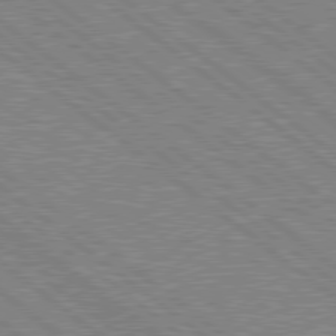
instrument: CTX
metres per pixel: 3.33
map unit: Hpe
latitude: 78.8380
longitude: -168.6491
